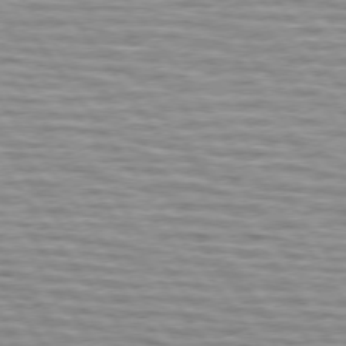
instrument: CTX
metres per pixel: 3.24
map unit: lApd
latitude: 74.4223
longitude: -53.1592
